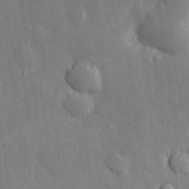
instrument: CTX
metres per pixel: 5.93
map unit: eHh
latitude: 29.4426
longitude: -79.0081
